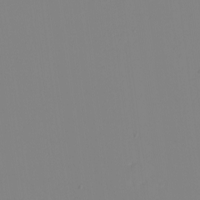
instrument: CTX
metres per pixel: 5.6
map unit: eHh
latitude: -5.9178
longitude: -82.9513
